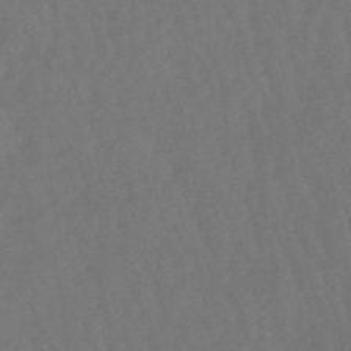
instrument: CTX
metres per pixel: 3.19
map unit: lHb
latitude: -47.6155
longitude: 79.2754
